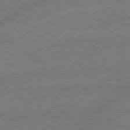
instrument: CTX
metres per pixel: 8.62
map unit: lApd
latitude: 79.1403
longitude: -143.3104
